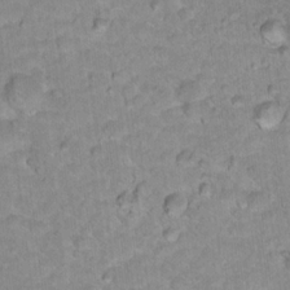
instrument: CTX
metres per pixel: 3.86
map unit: Hto
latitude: 17.8394
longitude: -35.4426
